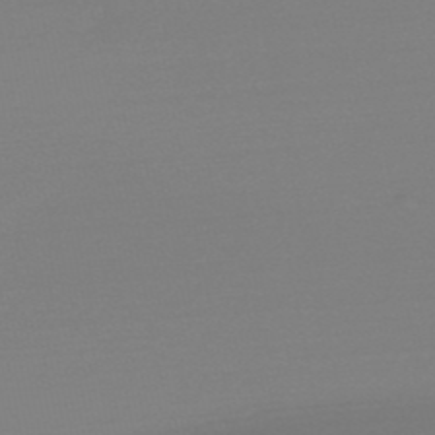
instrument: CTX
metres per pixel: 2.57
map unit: HNb
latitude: -50.5763
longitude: -43.7072
